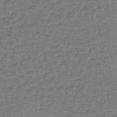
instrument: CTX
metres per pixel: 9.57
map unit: lHb
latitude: -42.9163
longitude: 66.7463
